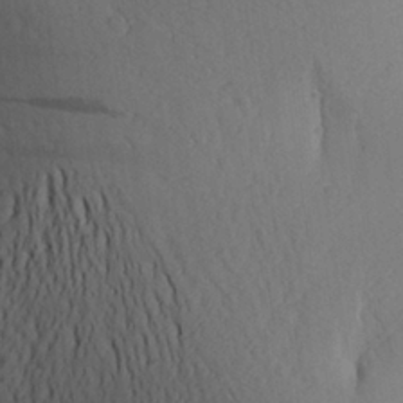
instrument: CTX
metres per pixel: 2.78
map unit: Aa
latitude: 25.4993
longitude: -149.8772
